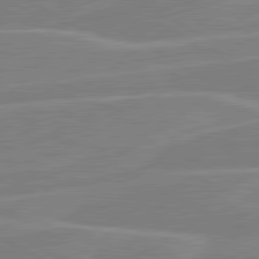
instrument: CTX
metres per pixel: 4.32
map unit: lApd
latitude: 80.8002
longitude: 121.1431
